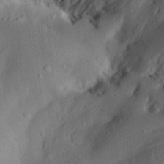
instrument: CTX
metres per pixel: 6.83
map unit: Aa
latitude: 29.6127
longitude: -136.2712
